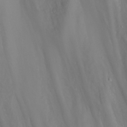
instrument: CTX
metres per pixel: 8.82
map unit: Nhu
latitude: -5.0675
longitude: -77.4615
